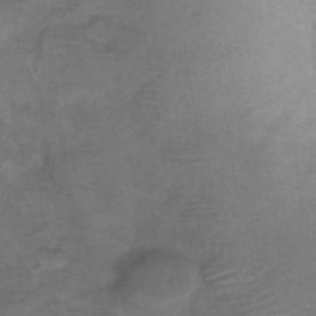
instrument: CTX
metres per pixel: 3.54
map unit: Ht
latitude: 1.0458
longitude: -33.3860
